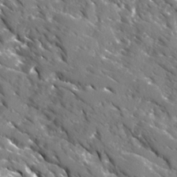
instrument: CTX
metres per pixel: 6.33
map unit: Ave
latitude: 16.2334
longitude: -130.9514
